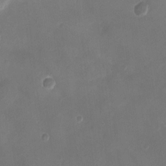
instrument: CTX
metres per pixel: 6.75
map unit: Ht
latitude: -2.3873
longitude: -20.1200
